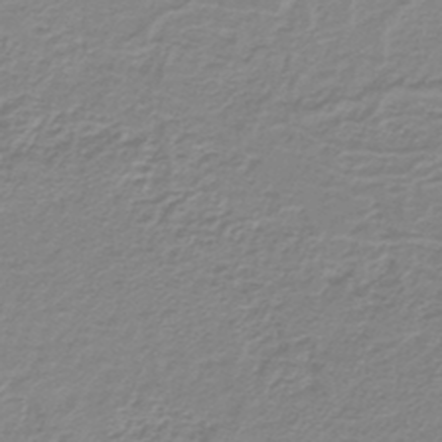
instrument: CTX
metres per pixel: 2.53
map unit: lHb
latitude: -41.6344
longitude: 62.4629
